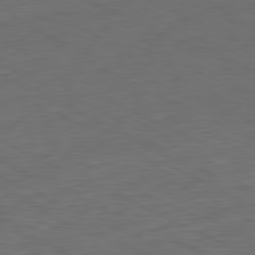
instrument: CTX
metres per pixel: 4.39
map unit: Ap
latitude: -81.7856
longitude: -76.8191
